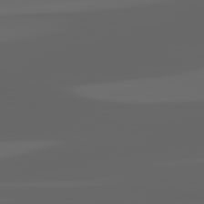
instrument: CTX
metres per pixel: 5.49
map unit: lApd
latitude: 82.7813
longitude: -136.2712
